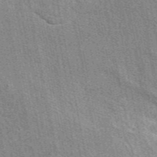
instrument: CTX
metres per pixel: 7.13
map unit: eAb
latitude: 49.1214
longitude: 114.8408
